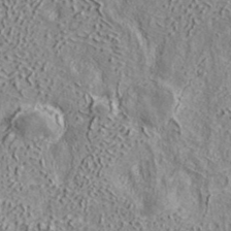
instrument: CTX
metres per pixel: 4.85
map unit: ANa
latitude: 39.3104
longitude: 18.0850
